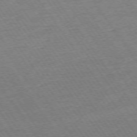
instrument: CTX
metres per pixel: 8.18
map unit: Ap
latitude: -74.0850
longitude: -82.9702
